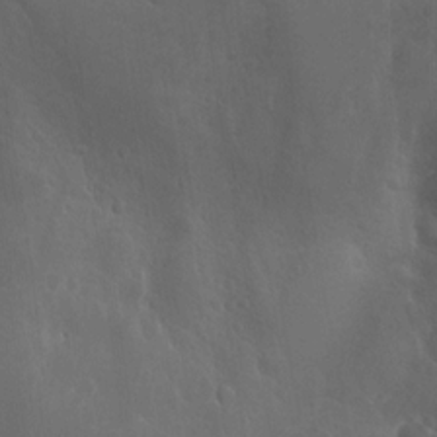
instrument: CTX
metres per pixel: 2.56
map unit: Htu
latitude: -1.6344
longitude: -76.4412
